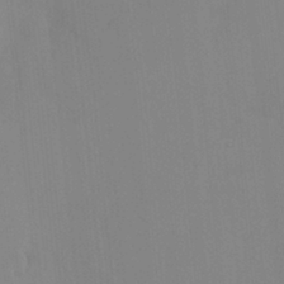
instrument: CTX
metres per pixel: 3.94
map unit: HNhu
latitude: 6.5168
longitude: 1.9179
